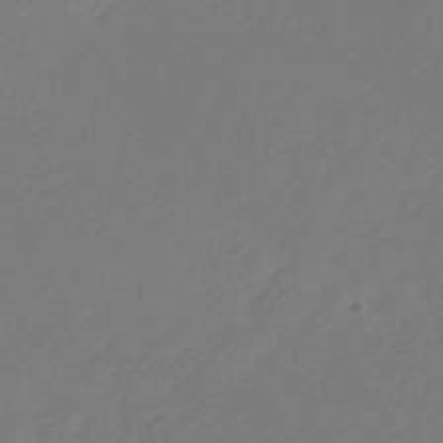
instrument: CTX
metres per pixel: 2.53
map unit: eHb
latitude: -30.5573
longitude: 63.5399
